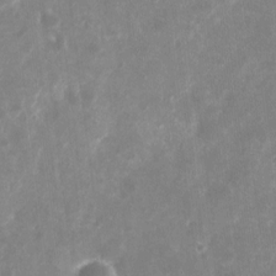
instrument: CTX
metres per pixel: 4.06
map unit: eHh
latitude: 10.4223
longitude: -71.7827
